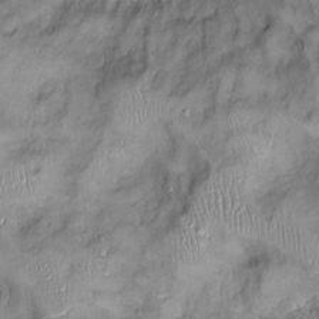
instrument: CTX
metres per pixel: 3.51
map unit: Ht
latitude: -4.7463
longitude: -14.3090
